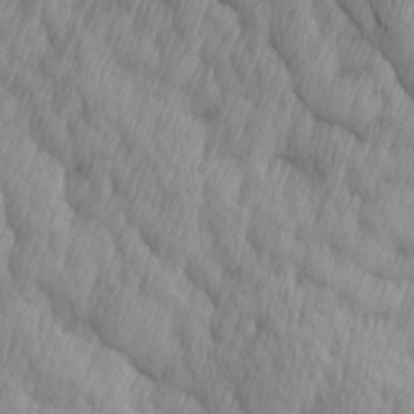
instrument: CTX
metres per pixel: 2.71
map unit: Ave
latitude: 12.8758
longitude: -105.9717
